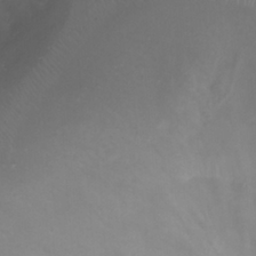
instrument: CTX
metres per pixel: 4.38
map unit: Ht
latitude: -1.8045
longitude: -19.5749
